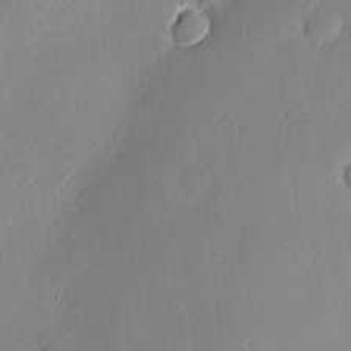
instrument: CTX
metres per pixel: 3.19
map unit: Nhu
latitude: 1.8583
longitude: -77.6882
